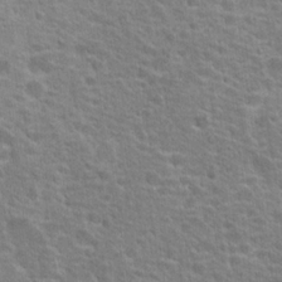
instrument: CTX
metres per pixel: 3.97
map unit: Hto
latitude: 22.9514
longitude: -46.9892
